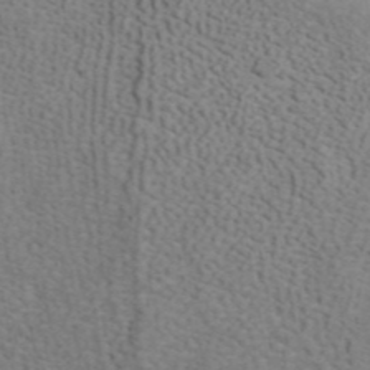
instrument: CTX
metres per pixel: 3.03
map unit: ANa
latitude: 44.8191
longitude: 38.8975
